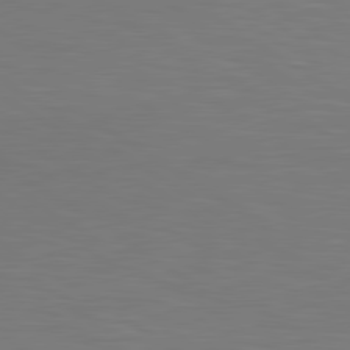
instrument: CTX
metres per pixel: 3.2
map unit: lApd
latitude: 80.3089
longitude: 124.1417
